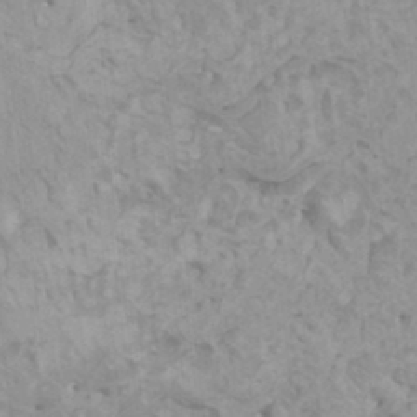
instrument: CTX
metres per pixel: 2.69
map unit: HNhu
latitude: 6.3656
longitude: -1.8394
